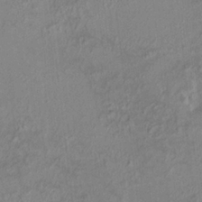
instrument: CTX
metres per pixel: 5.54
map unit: HNhu
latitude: 5.8016
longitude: 10.1984
